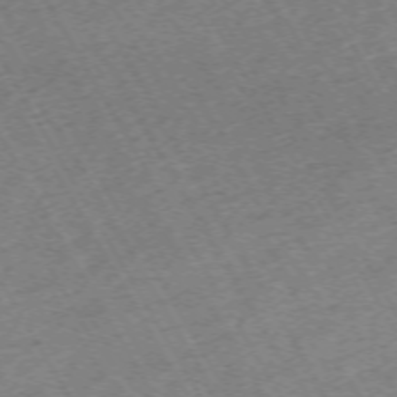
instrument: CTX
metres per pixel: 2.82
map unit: Hpe
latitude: -71.8989
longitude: 9.3132
